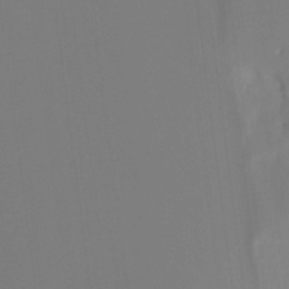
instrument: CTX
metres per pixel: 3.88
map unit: Htu
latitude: -13.1431
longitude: -47.7072
